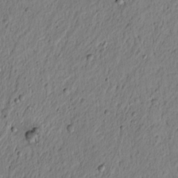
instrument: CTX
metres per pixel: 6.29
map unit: lAvf
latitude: 5.4615
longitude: 164.3118
